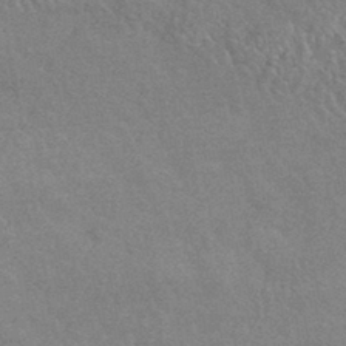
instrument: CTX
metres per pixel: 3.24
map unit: HNhu
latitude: -42.9541
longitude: 92.6329
